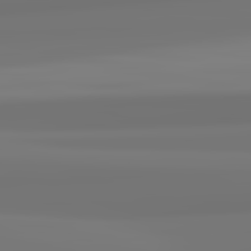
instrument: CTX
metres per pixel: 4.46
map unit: lApd
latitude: 82.5167
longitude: 170.8975
